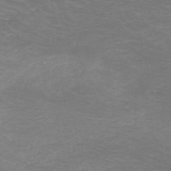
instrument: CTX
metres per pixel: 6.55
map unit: HNb
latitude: -48.7841
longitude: -46.6113
